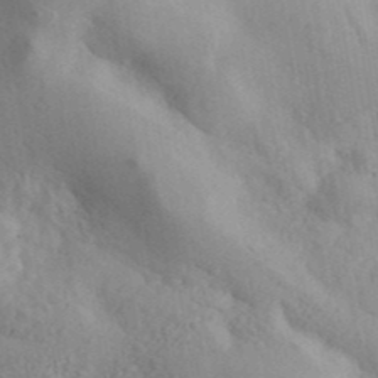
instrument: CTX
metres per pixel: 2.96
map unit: ANa
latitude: 41.5182
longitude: 49.4266
